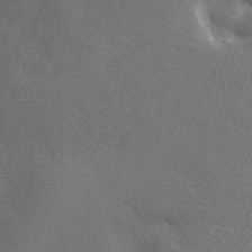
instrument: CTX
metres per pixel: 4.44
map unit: ANa
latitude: 36.0255
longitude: 14.7275
